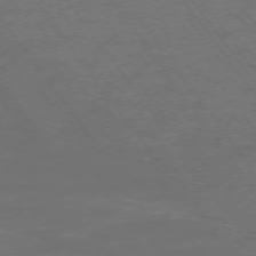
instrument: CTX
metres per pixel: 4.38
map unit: Ap
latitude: -75.3699
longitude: -75.6127
